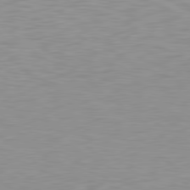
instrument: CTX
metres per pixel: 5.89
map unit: lApd
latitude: 79.3293
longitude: -89.2726
